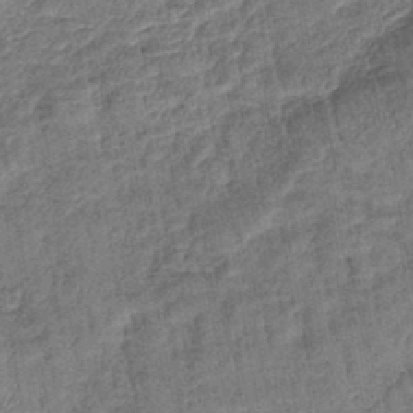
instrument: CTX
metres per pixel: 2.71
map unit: lHb
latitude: -42.6518
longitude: 79.3509
